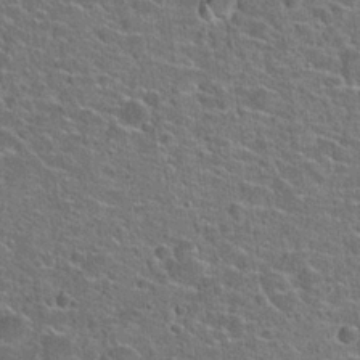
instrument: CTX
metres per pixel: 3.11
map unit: Hto
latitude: 23.5749
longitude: -44.5734
